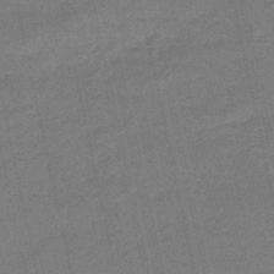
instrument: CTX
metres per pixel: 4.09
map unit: eHb
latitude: -46.7463
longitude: 85.7666
